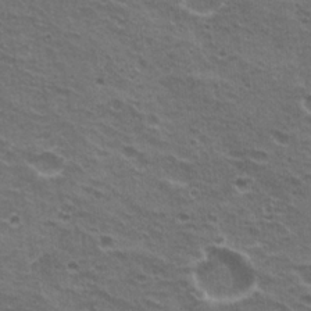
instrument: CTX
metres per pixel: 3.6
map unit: Hto
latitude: 20.5735
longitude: -32.0444
